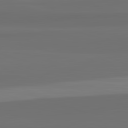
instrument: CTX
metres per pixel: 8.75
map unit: lApd
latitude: 82.8002
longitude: 164.8030
